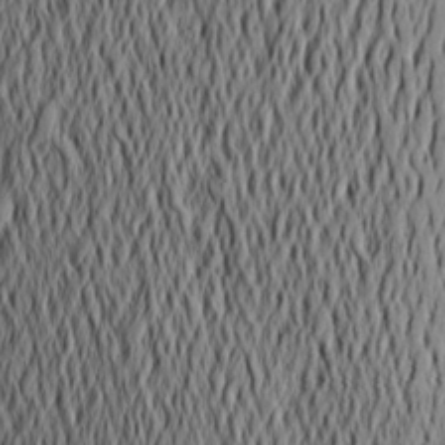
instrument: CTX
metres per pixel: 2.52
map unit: Aa
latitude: 20.8191
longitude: -145.1970
